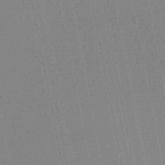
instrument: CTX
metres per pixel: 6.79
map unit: HNhu
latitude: -48.5385
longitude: 99.2565
